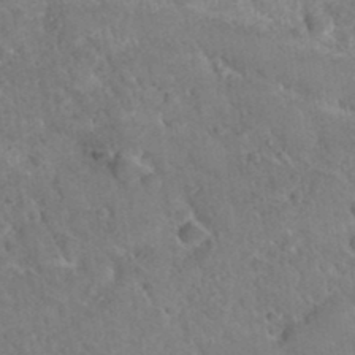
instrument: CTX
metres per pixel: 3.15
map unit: Hto
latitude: 35.7260
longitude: -50.8758
